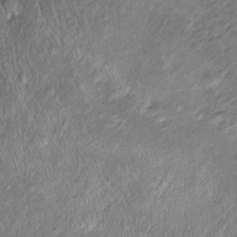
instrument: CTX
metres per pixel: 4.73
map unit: Htu
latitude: -5.6910
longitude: 158.5007
